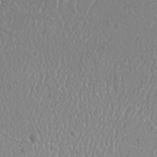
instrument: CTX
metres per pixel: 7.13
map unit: Nhu
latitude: 25.2348
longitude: -60.0822
